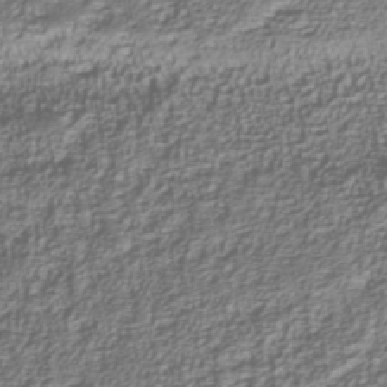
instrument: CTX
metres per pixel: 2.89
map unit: Nhu
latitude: -39.6911
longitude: -84.8380
